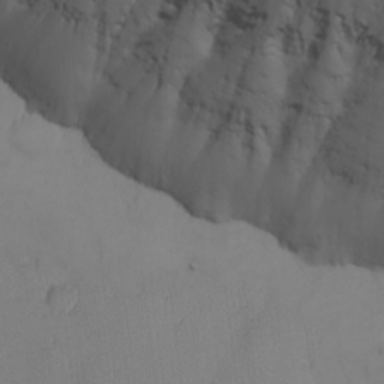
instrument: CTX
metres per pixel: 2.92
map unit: Nhu
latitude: -7.5966
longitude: -69.6505
